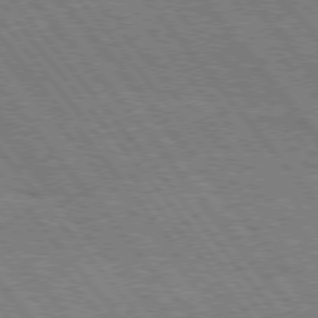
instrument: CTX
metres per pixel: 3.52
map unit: Hpe
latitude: 75.4615
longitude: -150.1766
